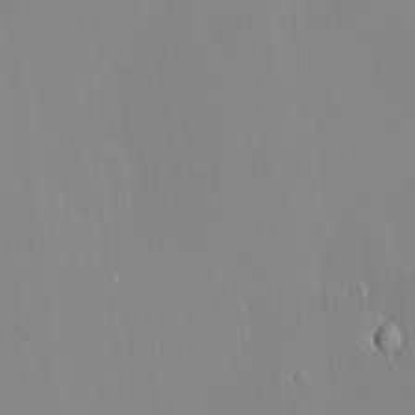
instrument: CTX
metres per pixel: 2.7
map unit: HNhu
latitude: 7.5371
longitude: 11.5021
